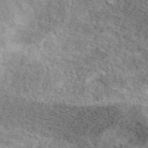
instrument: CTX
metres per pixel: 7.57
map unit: ANa
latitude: 45.5560
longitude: 45.1053
